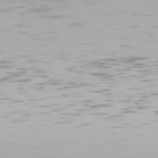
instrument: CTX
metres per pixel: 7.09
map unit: Hpe
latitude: 76.4979
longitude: -134.0255
